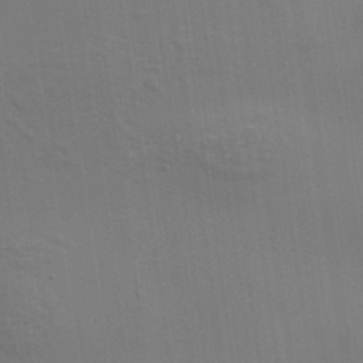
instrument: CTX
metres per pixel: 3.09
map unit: Aa
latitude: 33.2348
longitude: -133.8394
